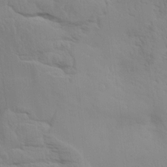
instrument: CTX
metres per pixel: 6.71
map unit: Aa
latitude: 9.2915
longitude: -135.6694
